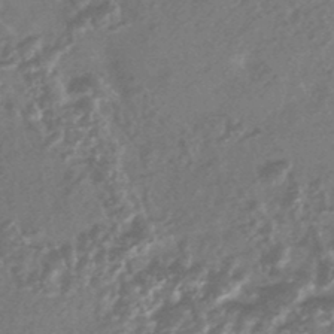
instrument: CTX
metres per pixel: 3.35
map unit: HNhu
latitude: -44.5763
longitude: 92.4062
